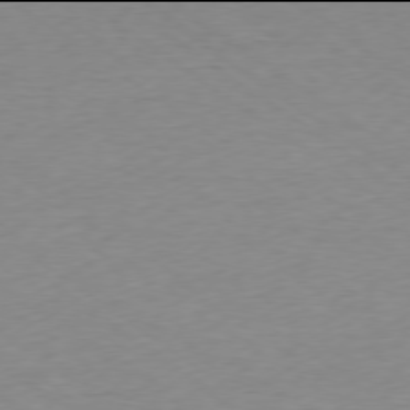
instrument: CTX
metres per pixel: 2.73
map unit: Ap
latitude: -78.0094
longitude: -59.7072
